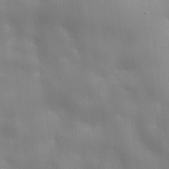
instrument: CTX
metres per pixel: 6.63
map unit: lHvf
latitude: 23.2537
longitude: 141.2187
